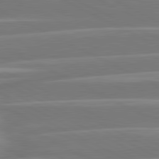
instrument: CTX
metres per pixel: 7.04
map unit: lApd
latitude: 81.1025
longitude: -129.8016
